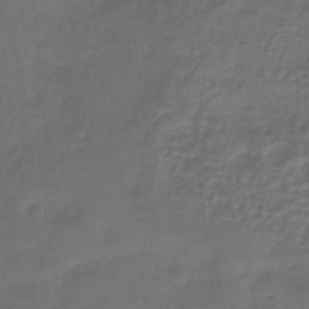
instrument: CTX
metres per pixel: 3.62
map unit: HNb
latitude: -35.9556
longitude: 58.1416
